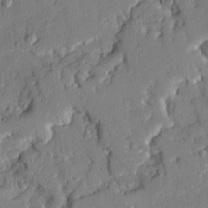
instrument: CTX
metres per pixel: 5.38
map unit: Ave
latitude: 21.7261
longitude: -129.9717
